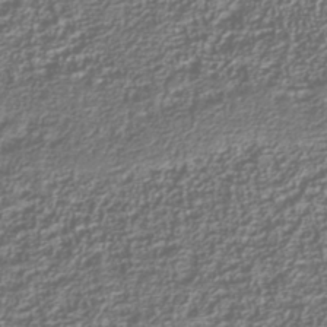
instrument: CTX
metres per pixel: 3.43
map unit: Nhu
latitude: -39.8423
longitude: -84.8569
